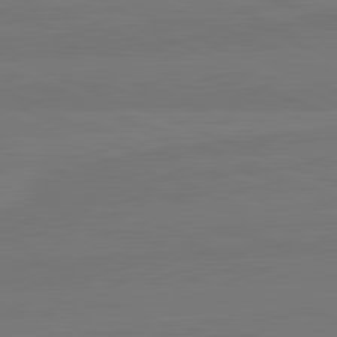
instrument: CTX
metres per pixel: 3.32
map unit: lApd
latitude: 82.0633
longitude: -179.2726
